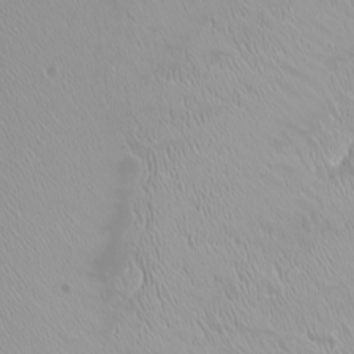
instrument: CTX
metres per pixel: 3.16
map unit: Htu
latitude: -6.1417
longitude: -72.0822
